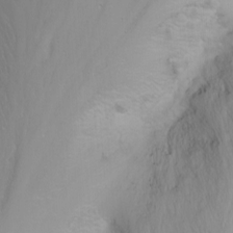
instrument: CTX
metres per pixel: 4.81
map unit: Nhu
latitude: -7.2187
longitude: -64.5924
